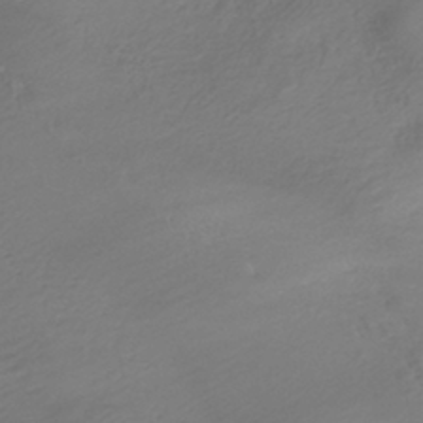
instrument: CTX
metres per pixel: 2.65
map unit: HNhu
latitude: -40.8030
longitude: 100.0094
